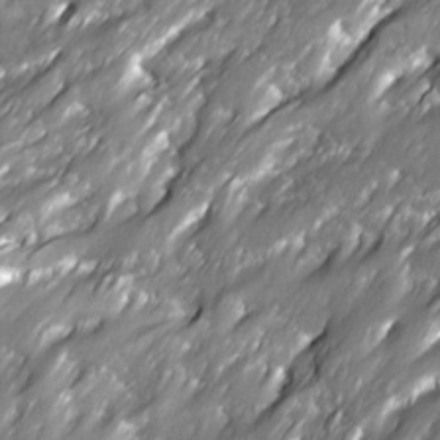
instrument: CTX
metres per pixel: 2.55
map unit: Ave
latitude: 16.0633
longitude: -135.4237
